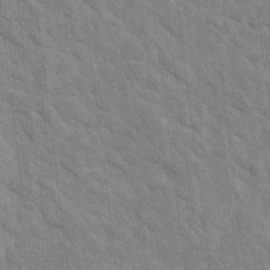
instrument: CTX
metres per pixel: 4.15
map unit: Htu
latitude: 1.4048
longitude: 143.2187
